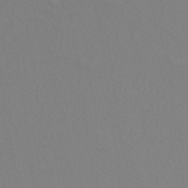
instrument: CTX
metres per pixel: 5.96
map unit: ANa
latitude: 38.4034
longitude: 23.7289
